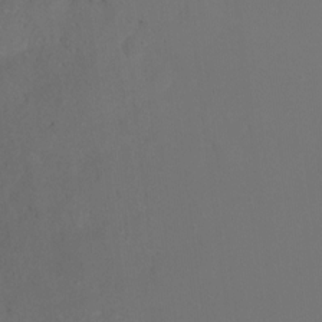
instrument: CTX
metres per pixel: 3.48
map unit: Nhu
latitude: -6.1983
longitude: -47.9717
